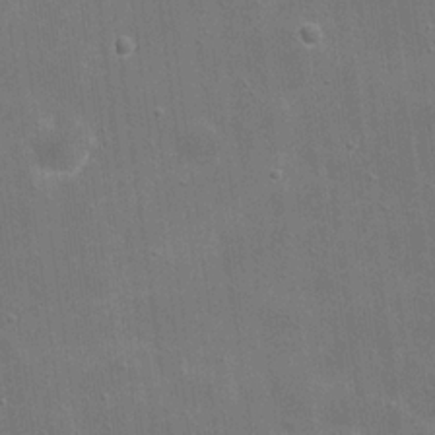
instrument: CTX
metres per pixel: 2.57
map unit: eHh
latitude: 20.3090
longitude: -66.4601
